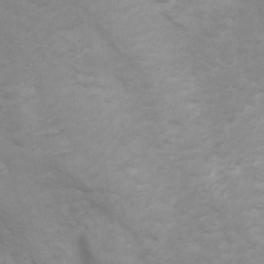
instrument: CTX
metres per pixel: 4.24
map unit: Ht
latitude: 2.9136
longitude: -27.0836
